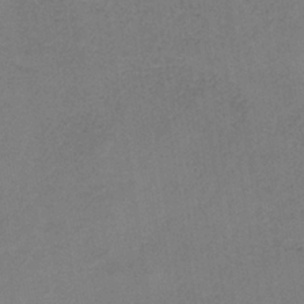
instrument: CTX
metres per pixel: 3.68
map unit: HNb
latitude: -34.0283
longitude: 54.5763
